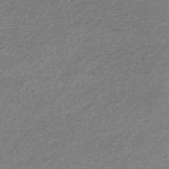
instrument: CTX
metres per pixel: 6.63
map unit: eHb
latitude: -32.9731
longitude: 70.4251
